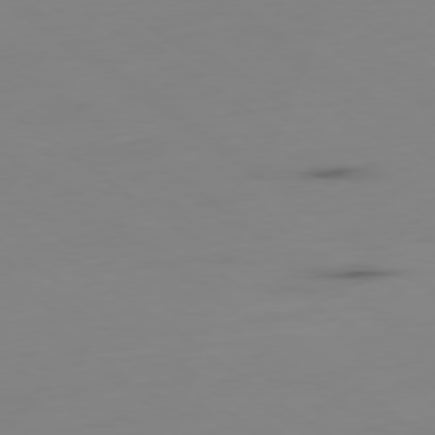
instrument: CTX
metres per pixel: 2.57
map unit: Hpe
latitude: -79.5588
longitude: 13.4077
